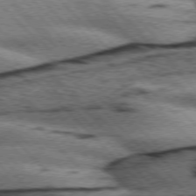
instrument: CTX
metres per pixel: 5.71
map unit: lApd
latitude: 75.5938
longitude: -79.2348
